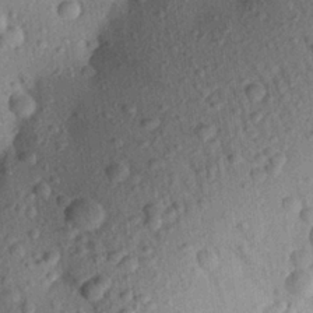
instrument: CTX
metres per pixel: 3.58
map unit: Aa
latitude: 23.0836
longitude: -147.6316
